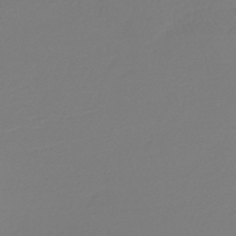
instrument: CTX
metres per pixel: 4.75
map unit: HNb
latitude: -45.1053
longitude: -42.3845
